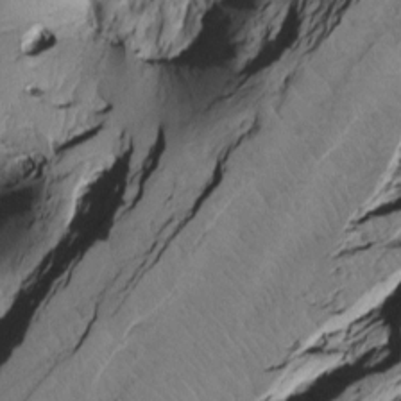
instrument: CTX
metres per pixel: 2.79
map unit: Htu
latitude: -4.8786
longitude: 156.4062
